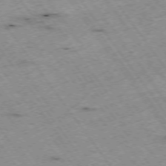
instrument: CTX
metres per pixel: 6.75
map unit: Hpe
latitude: -74.6708
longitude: 4.0850
